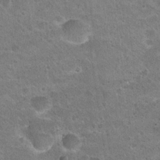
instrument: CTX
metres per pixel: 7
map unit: Hto
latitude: 21.6883
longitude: -48.8191
